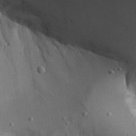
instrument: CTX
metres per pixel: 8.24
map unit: Aa
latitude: 24.4412
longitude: -132.1578
